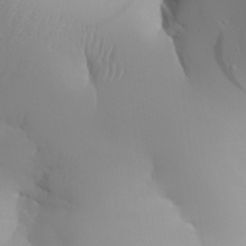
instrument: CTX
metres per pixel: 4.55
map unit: Aa
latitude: 27.5560
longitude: -133.1781
